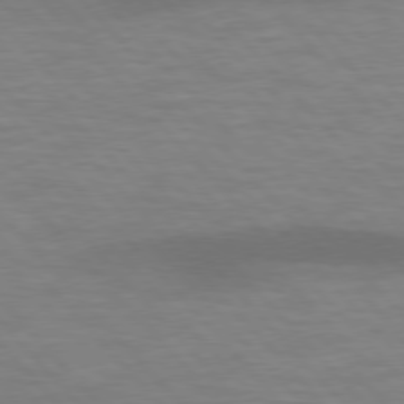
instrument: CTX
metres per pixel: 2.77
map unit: lApd
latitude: 76.6112
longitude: -59.0459
